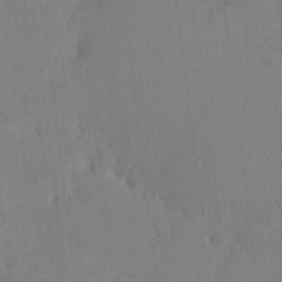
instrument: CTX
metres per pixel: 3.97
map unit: HNhu
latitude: 7.0647
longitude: 2.8785
